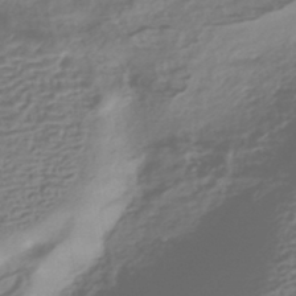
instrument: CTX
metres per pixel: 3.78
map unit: HNhu
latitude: -43.0297
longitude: 103.5966
